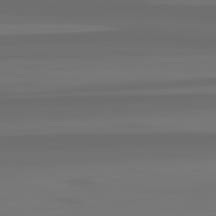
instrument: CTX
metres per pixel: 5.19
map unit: lApd
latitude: 82.6868
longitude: -177.5371
